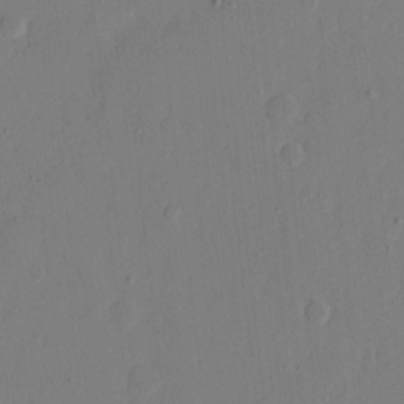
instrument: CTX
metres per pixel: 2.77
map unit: eHh
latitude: 9.6883
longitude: -67.8583
